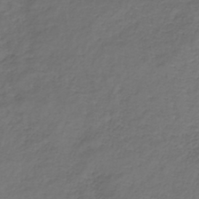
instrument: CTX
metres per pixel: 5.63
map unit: lHb
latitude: -39.3888
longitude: 73.2376
